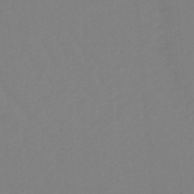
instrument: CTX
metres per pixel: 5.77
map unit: lHb
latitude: -48.3684
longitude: 83.6155
